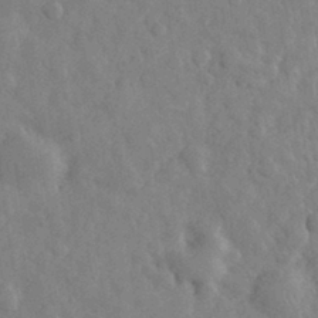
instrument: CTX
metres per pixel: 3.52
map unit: eHh
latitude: 31.1970
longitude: -71.1403
